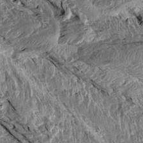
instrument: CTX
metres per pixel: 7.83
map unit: Aa
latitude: 14.2901
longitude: -143.6505
